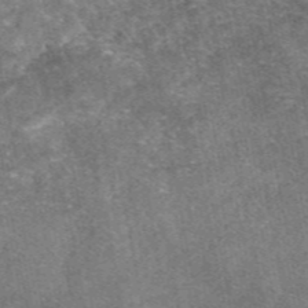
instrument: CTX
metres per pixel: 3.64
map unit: eAb
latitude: 47.4427
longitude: 121.5021
